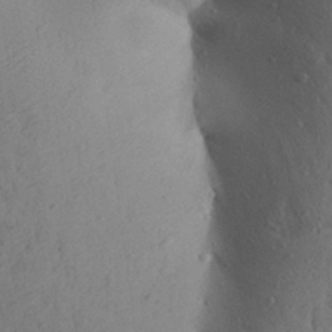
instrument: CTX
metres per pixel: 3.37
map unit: Aa
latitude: 28.1578
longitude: -147.7639
